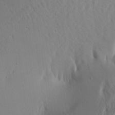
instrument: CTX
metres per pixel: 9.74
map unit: Aa
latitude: 21.2348
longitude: -143.8017
